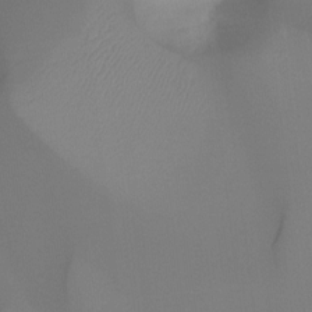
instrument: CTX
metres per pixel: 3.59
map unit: Nhu
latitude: -9.1998
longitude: -46.7058
